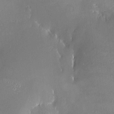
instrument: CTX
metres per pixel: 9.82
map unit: HNhu
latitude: 6.4034
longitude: 4.9352
